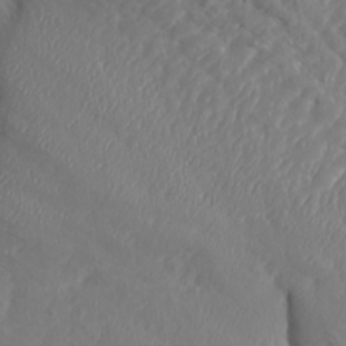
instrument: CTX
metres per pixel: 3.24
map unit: Aa
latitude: 15.0459
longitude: -143.4616
